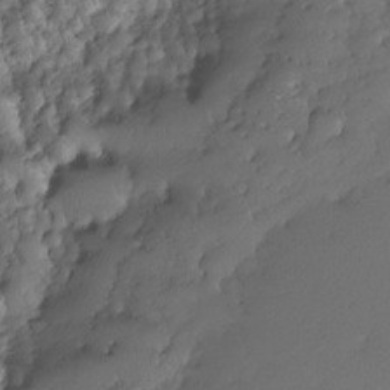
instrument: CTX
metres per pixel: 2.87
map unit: Nhe
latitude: -29.6155
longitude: -110.5924
